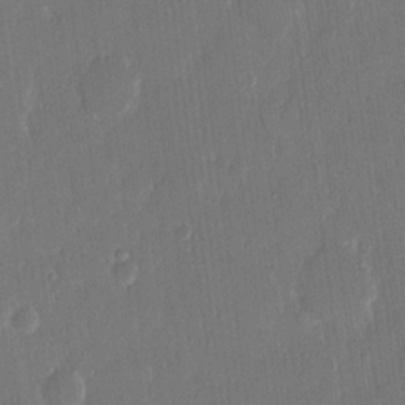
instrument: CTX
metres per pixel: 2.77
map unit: eHh
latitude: 13.9339
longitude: -70.7435
